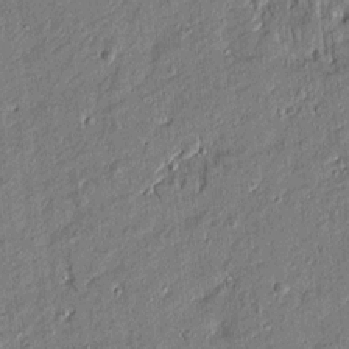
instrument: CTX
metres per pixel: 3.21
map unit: Htu
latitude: -7.3887
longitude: 177.4265
